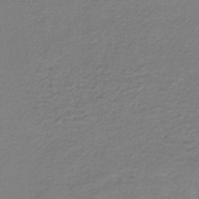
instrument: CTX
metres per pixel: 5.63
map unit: HNb
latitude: -31.7288
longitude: 60.1795
